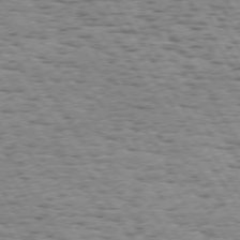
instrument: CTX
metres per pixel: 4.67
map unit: Hpe
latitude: 73.3482
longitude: -131.7639
